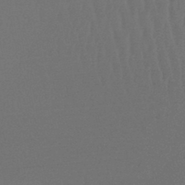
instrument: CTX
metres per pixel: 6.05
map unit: lHb
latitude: -45.6344
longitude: 69.5966
